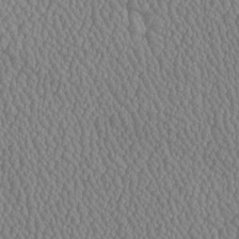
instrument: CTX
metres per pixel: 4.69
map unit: Htu
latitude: -6.7652
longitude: 156.4062
